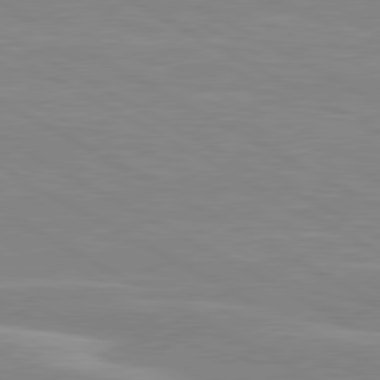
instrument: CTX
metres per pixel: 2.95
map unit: lApd
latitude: 80.5357
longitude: 171.5966
